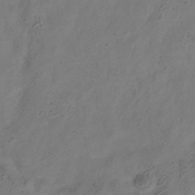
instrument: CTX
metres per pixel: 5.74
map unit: Hve
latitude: -35.2187
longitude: 88.7274
